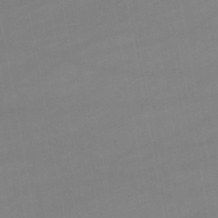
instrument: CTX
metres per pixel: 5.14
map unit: lHb
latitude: -45.9556
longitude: 66.7085
